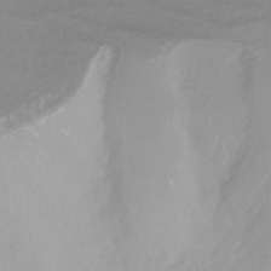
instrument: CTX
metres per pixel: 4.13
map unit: HNhu
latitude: -44.9542
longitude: 98.8975
